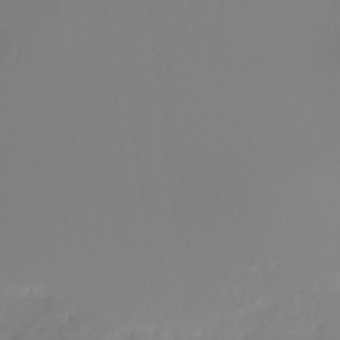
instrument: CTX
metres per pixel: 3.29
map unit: Ht
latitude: -12.5952
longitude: -49.6883
